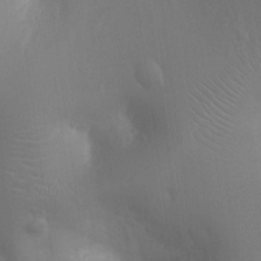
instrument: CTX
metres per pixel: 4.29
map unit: Ht
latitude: -3.0675
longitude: -16.2900
